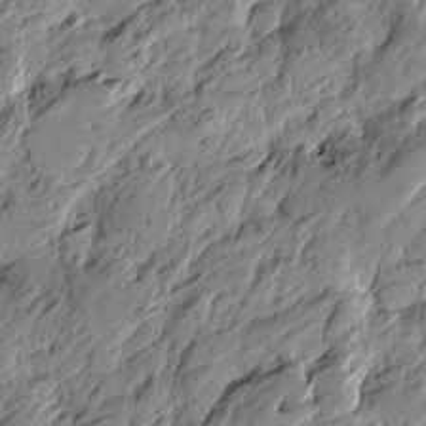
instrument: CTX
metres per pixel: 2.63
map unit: Htu
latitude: -4.1983
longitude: -178.7813
